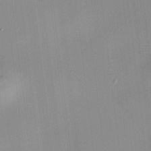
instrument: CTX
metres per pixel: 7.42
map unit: HNhu
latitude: 11.1025
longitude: 10.0094
